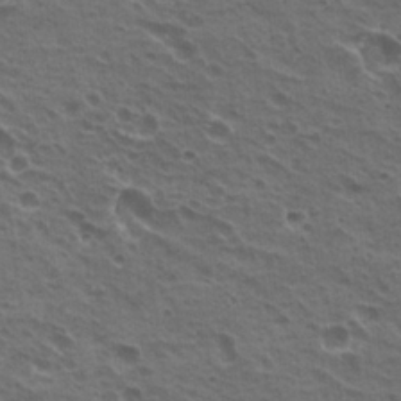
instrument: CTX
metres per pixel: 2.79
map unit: Hto
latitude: 20.8380
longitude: -31.9339
